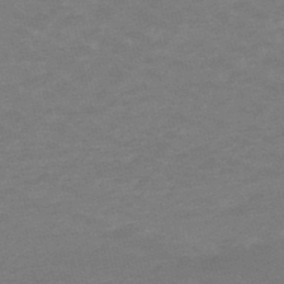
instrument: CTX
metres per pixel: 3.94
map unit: lHb
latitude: -48.6519
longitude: 83.1809
